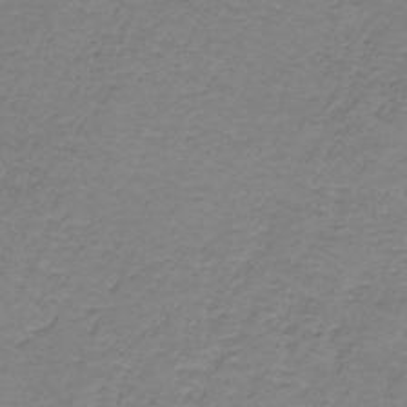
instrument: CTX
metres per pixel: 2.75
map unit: HNb
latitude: -36.2361
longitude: 53.7666
